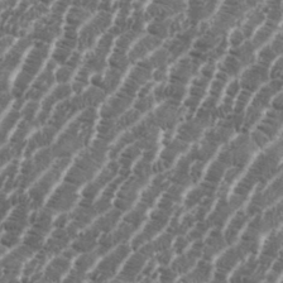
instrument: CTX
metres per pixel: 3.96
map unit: eHh
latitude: 36.2901
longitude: -136.7058
